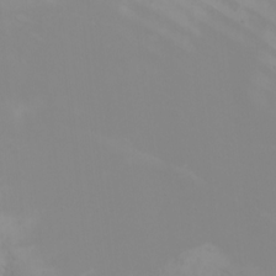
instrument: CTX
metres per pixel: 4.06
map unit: Nhu
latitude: -5.1242
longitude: -91.6316
